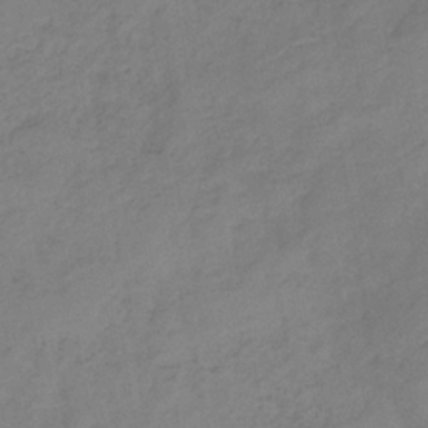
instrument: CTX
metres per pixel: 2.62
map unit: HNb
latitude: -31.2754
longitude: 62.0094
